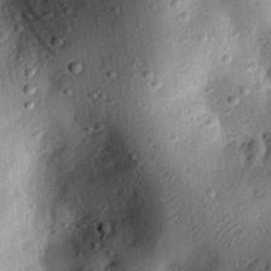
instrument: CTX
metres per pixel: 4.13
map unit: eHh
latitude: 25.0647
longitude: -78.2523
